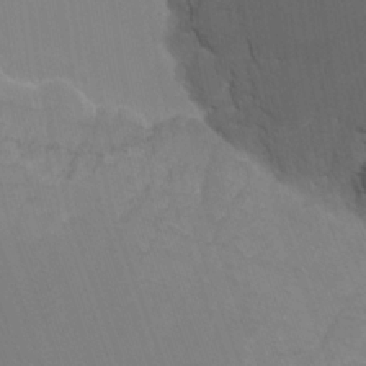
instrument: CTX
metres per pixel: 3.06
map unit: Nhu
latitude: -8.6896
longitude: -84.8947
